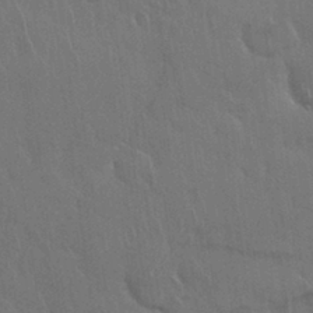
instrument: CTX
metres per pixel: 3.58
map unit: Nhu
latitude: 28.2900
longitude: -62.6113
